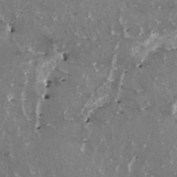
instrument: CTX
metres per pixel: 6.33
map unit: HNhu
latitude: 1.7260
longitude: 6.0283
